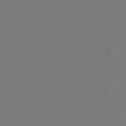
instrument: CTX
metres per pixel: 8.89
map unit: lHb
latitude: -47.0486
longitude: 72.5762
